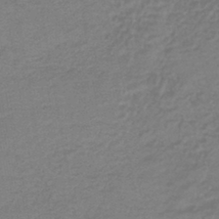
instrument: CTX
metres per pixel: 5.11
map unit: HNb
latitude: -42.5195
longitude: 49.7478
